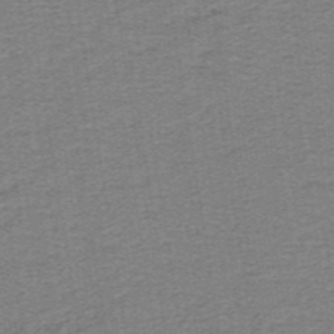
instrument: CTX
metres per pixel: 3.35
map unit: lHb
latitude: -41.6911
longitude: 54.6708
